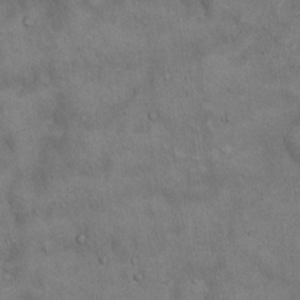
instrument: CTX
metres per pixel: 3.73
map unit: Hto
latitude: 14.9703
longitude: -60.6112
